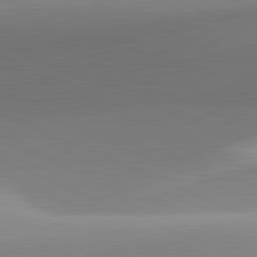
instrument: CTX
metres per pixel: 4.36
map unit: lApd
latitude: 81.5560
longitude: 130.0094
